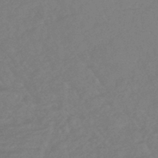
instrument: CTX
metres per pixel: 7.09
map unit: lHb
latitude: -42.6518
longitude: 75.1054
